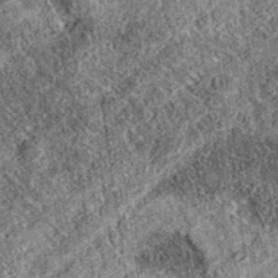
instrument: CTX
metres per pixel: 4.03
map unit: eAb
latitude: 36.7624
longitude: 109.1053
